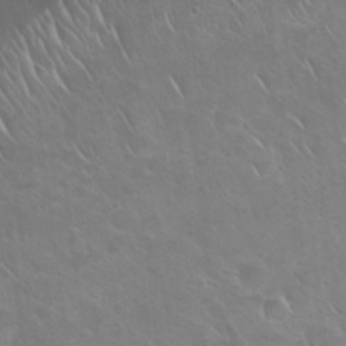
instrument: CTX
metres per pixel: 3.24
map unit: Nhu
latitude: 24.6868
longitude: -51.0269
